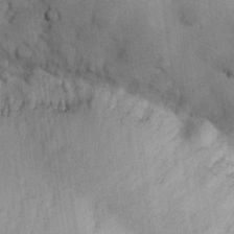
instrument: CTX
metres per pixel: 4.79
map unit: Hve
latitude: 24.4601
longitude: 147.9745
